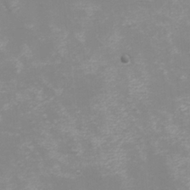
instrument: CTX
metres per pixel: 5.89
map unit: eHh
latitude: -4.3873
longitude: -75.1970
